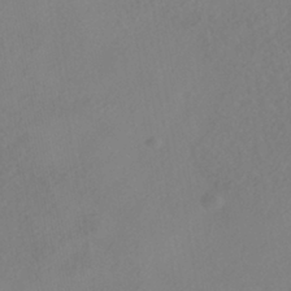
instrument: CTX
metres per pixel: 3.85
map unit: HNhu
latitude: -40.5574
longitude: 104.2928
